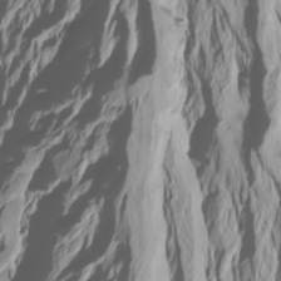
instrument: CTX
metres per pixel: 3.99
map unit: Htu
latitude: -7.0297
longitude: -67.3103
